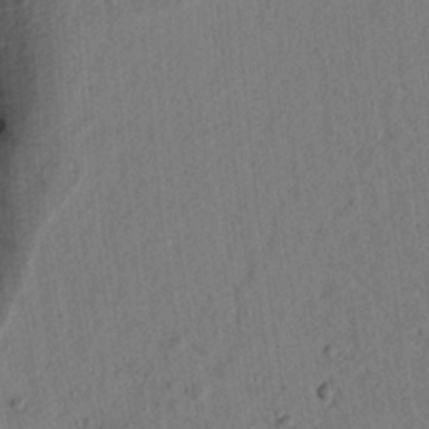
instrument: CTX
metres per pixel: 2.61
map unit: lAvf
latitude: 7.3482
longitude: 164.7275
